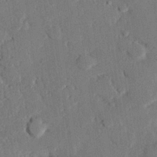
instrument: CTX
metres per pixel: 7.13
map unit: eHh
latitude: 26.5357
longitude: -81.5560
